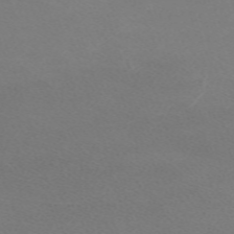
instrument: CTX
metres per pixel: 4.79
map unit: eHh
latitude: -62.1416
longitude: 48.6897
